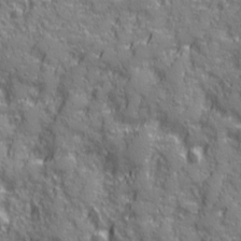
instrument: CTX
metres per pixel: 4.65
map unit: Ave
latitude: 20.4034
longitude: -132.9514
